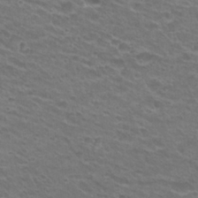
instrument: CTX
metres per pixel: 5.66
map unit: Hto
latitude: 25.7449
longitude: -29.8772
